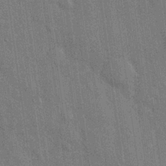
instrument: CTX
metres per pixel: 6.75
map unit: Nhu
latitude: 27.7072
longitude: -68.1200
